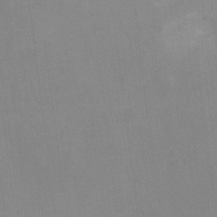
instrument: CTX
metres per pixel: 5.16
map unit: Hto
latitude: -6.8597
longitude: -38.1011
